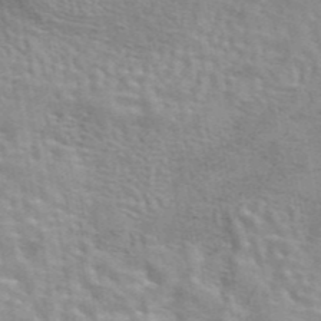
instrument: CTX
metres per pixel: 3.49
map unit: eAb
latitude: 44.1389
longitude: 107.5399
